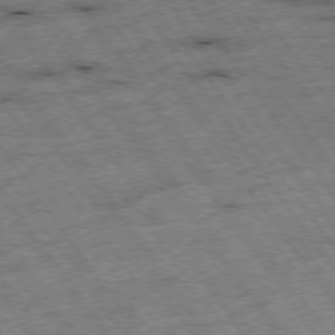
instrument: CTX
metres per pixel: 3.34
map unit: Hpe
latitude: -75.3321
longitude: -22.8569
